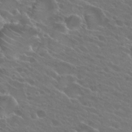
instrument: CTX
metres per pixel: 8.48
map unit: Hto
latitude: 24.7624
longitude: -38.1200
